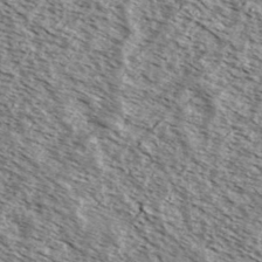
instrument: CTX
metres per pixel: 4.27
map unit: Ave
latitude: 38.0822
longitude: -110.2523
